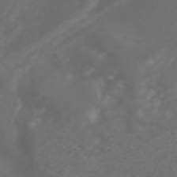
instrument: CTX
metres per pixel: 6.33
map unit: ANa
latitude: 42.2901
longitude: 34.3873
